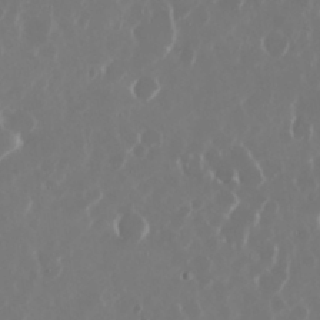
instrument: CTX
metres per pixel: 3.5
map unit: Nhu
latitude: 29.9528
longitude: -60.6490
